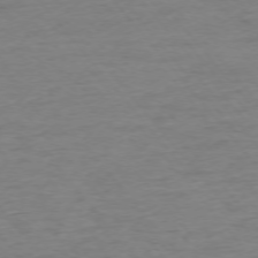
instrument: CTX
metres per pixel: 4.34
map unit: Ap
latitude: -75.6911
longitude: -88.5546
